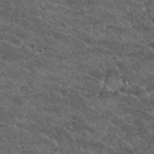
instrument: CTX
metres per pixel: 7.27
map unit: Nhu
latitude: 29.7072
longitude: -49.4804
